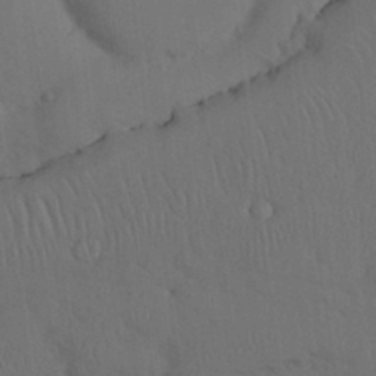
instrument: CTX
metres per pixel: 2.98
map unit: Nhu
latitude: 26.0444
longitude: -70.5546
